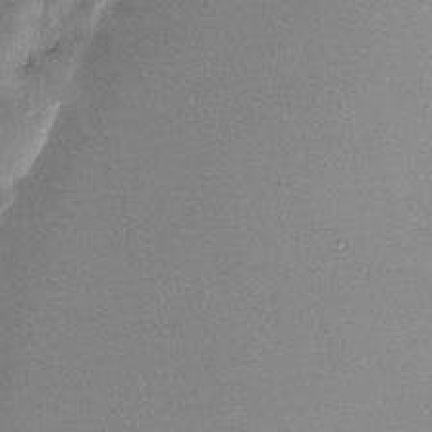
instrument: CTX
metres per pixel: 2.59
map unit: Htu
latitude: -12.7085
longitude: -45.4426
